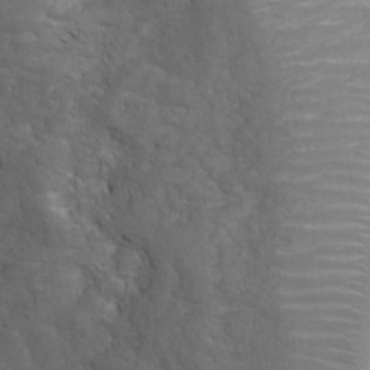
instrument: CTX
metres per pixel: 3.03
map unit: Ht
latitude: 2.6112
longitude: -28.9702
